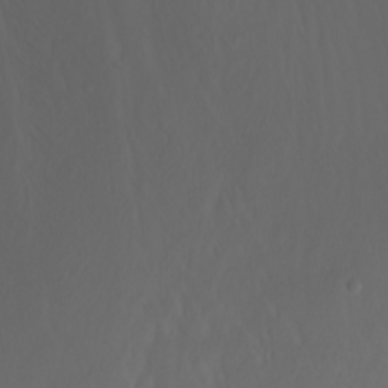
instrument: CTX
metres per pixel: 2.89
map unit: Nhu
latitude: -5.8044
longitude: -69.8583
